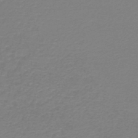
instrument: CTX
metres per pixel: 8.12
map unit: HNb
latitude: -45.6911
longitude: 53.6910
